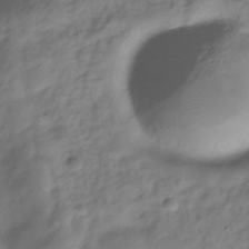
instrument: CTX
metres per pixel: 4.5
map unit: Hve
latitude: -32.7652
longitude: 90.6141
